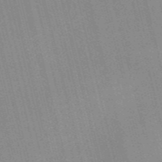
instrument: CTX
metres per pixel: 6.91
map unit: Nve
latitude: -57.4265
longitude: 62.1605
